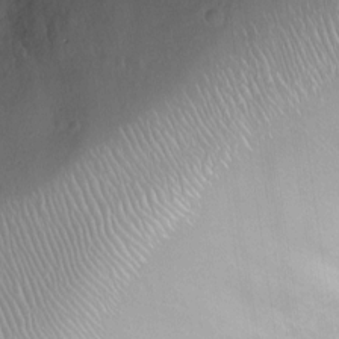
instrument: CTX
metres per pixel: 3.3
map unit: Ht
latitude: -1.2565
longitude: -16.6113
